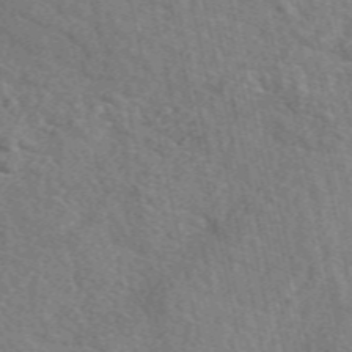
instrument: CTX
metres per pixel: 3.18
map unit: eAb
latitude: 50.1388
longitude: 113.9745
